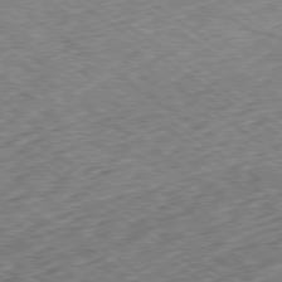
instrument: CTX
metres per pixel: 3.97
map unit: Hpe
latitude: -79.4832
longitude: 7.4643
